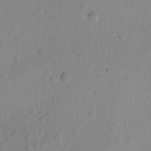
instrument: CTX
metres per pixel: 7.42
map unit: Ave
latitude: -8.6329
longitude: -121.7072
